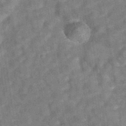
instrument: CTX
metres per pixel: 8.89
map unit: eAb
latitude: 35.1592
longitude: 110.9919
